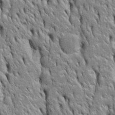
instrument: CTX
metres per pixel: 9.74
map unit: Htu
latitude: -4.7652
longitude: 150.7463
